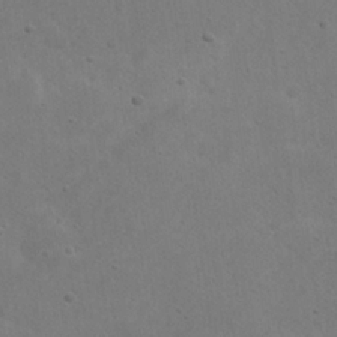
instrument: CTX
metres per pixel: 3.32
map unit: eHh
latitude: 22.0633
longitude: -68.7813
